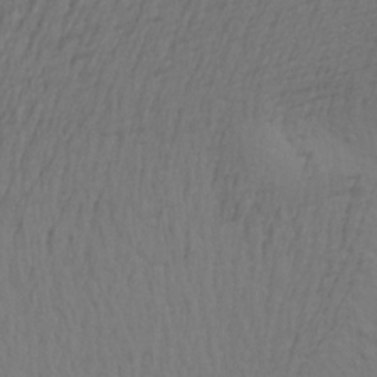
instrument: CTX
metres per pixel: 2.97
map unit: Aa
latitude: 18.9136
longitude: -142.9514
